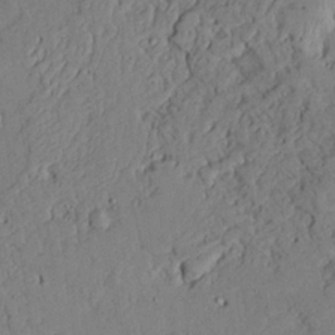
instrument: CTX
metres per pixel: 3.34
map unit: Ave
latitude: 23.9150
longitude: -132.6491
